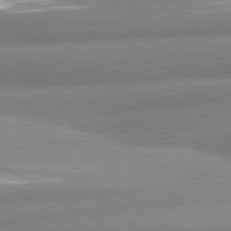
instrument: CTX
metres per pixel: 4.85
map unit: lApd
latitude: 80.6113
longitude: -162.6869
